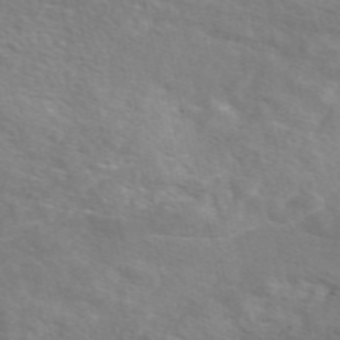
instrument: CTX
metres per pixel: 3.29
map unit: eAb
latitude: 48.7813
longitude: 119.6344
